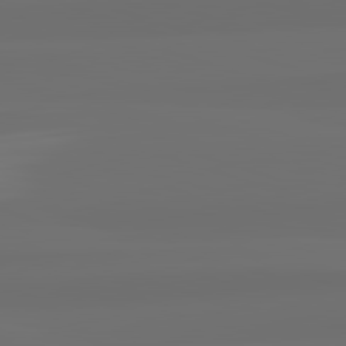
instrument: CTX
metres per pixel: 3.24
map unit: lApd
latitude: 82.7435
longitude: 162.3873
